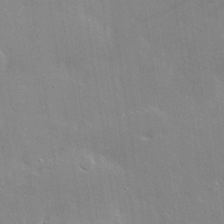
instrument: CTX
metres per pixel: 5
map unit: lHvf
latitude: 33.0836
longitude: -91.4426
